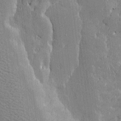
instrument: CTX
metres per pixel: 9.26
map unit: Htu
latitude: -7.5966
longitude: 176.1795
